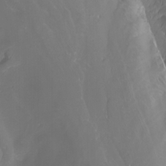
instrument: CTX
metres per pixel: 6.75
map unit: Nhu
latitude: -10.2173
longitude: -69.1025
